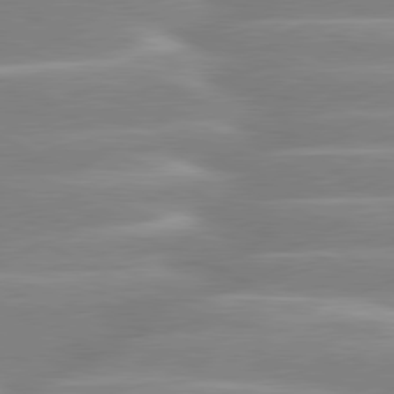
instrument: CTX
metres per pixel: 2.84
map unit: lApd
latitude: 80.3278
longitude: -129.8961
